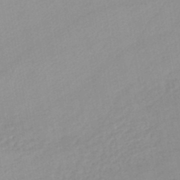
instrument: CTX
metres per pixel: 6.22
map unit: lHb
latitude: -44.2551
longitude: 67.1431
